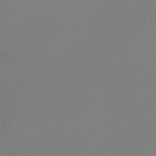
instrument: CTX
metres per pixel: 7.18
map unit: lHb
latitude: -41.6533
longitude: 65.0487
